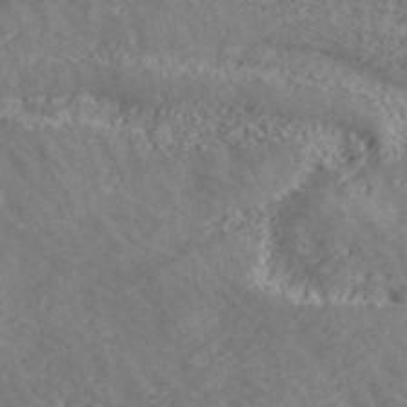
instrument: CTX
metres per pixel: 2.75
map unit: ANa
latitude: 41.7260
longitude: 29.8989
